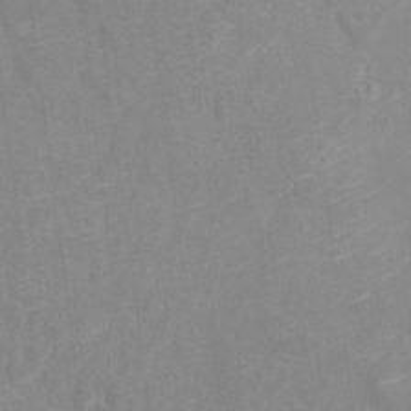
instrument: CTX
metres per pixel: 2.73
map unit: Hto
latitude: 15.0270
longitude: -41.5560
